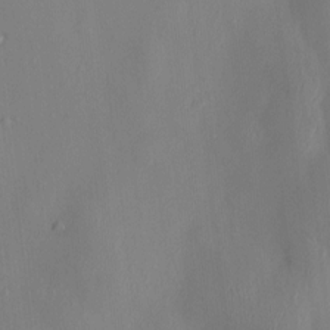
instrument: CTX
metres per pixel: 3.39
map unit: HNhu
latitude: 3.3481
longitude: -5.3671
